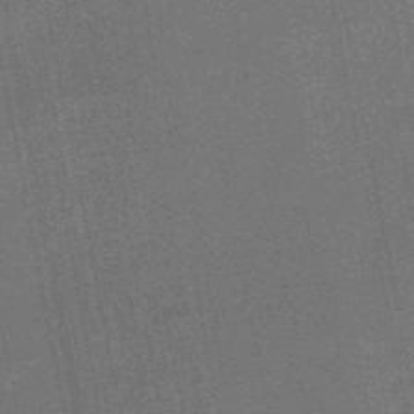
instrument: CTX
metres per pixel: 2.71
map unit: HNhu
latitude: -48.2551
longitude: 99.1620
